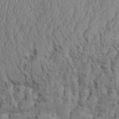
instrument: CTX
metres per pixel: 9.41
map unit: Aa
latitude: 32.4034
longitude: -135.6883
